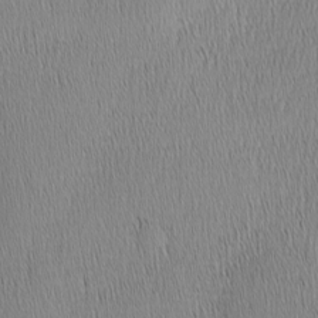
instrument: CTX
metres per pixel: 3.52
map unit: Nhu
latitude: -4.4629
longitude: -150.9135
